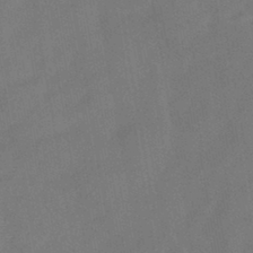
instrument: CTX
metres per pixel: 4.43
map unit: HNhu
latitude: -44.4818
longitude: 91.7667
